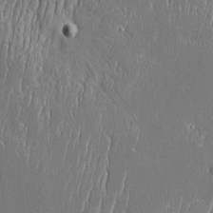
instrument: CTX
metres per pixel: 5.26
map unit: Htu
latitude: -5.7477
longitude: 175.3887
